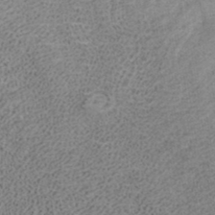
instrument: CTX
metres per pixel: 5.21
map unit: ANa
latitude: 37.6694
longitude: 16.0661
